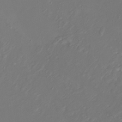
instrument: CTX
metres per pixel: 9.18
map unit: Htu
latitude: -7.2187
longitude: -70.5168
